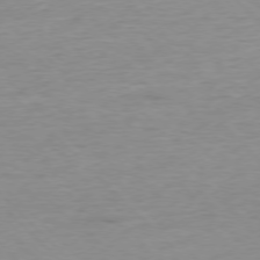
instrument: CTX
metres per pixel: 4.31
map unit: Ap
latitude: -77.2754
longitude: -88.9514
